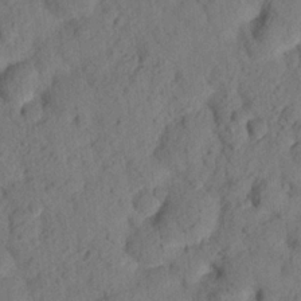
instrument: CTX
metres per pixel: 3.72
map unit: lHvf
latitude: 14.8380
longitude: 178.1983
